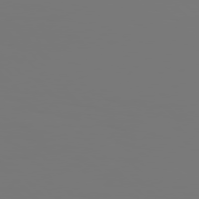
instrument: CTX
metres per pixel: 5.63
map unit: Hpe
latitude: 76.8002
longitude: -136.3656
